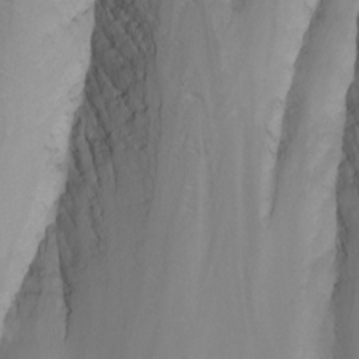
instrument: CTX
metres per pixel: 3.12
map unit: Nhu
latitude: -4.3873
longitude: -76.0822
